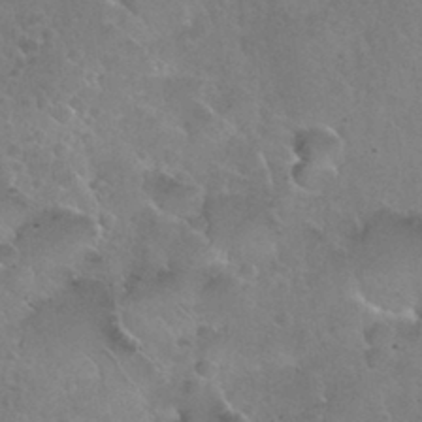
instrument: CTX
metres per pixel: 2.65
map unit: Nhu
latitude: 30.4979
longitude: -54.0633
